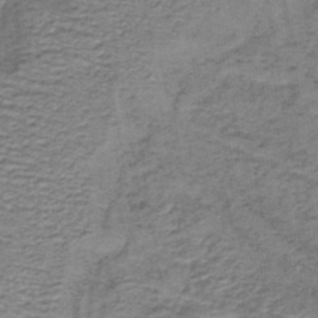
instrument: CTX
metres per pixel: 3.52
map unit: lHb
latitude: -40.5574
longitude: 62.2361
